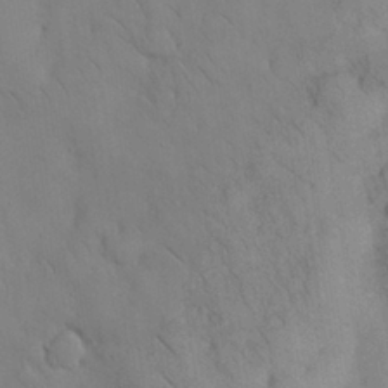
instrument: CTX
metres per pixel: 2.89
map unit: Nhu
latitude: 28.6490
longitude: -72.6491
